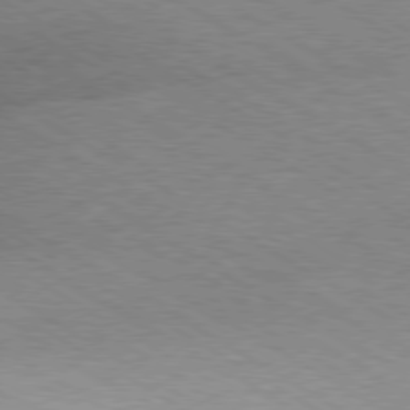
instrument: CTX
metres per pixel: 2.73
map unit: Ap
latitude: -80.1417
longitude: -81.5938
